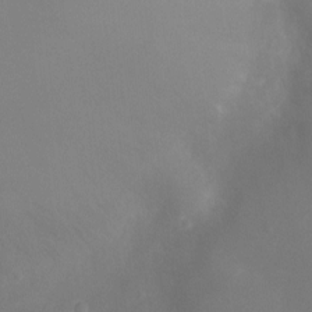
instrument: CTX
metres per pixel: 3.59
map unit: Ht
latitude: -11.7856
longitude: -20.8569
